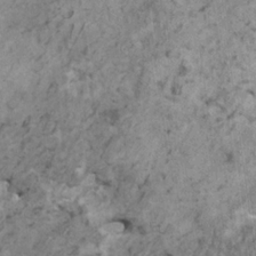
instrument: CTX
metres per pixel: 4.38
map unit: HNhu
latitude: 0.3278
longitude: 4.4818
